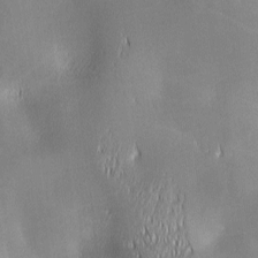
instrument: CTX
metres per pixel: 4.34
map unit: lAa
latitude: 1.3481
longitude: -116.9325
